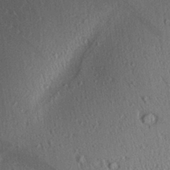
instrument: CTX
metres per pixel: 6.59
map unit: Aa
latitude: 30.0444
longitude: -137.1403
